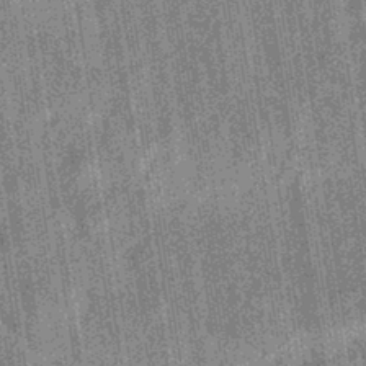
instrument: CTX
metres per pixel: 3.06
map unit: eHb
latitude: -40.4629
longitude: 82.4629
